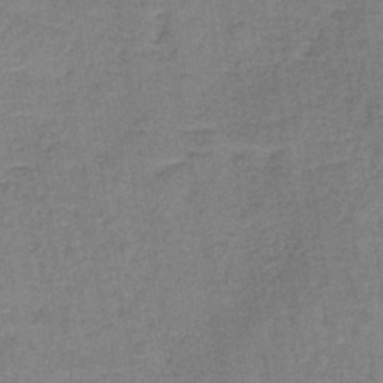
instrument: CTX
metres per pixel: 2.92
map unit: lHb
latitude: -41.3887
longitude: 57.5021
